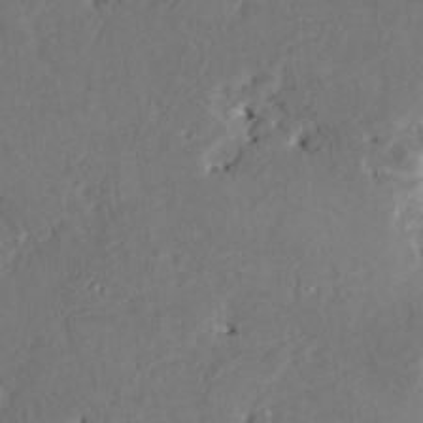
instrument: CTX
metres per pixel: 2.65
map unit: HNhu
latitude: 4.8947
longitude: -4.7624
